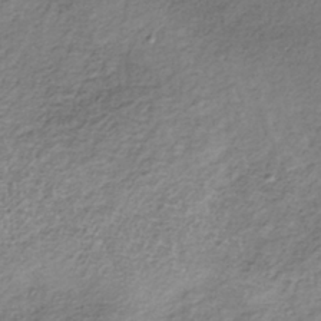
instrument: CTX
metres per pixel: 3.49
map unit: lHb
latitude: -36.3306
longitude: 68.1794
